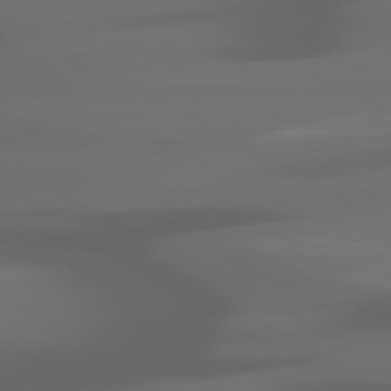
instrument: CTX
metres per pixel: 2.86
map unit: lApd
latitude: 80.0633
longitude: -140.1766
